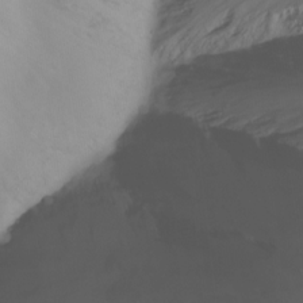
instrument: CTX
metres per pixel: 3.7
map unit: Nhu
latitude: -13.5777
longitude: -61.8961
